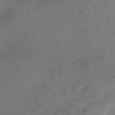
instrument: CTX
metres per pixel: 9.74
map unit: HNhu
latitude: -42.5006
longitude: 104.7463
